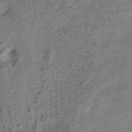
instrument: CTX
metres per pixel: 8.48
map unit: ANa
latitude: -38.7841
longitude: 96.7652
